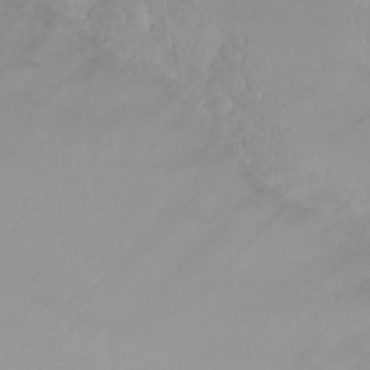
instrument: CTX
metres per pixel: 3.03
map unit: Ht
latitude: -0.7653
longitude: -61.1214
